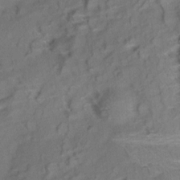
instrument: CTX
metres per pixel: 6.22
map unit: Aa
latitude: 9.9717
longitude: -140.4601
